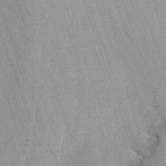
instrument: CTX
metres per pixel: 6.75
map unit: Nhu
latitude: -11.8611
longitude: -48.3467
